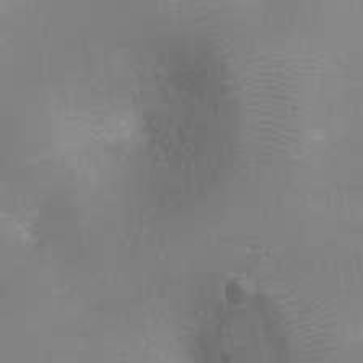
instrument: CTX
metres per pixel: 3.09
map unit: Ht
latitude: -16.6708
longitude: -40.3089
